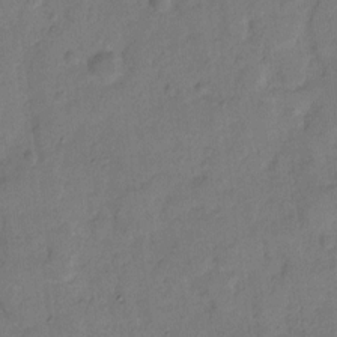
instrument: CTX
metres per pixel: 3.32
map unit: Hto
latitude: 7.5749
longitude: -61.8772
